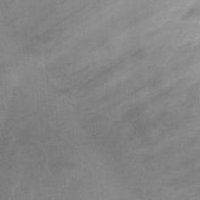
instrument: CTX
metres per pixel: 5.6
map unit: Hto
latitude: 30.3468
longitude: -46.6491
